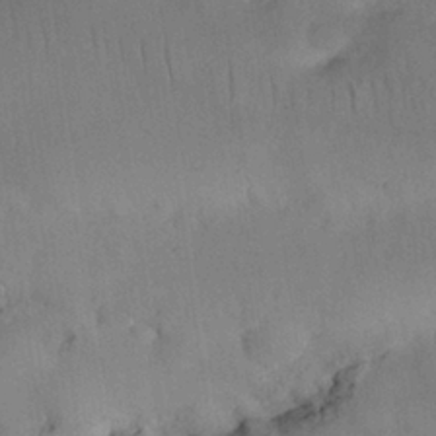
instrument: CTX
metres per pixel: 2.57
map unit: Nhu
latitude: 25.9906
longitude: -71.5560
